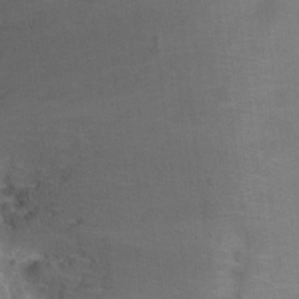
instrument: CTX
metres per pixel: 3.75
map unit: Ht
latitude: -5.9178
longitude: -36.8947
